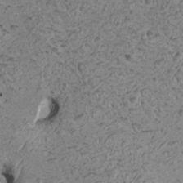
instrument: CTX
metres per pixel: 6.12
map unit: HNhu
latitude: 6.8380
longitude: -1.1592
